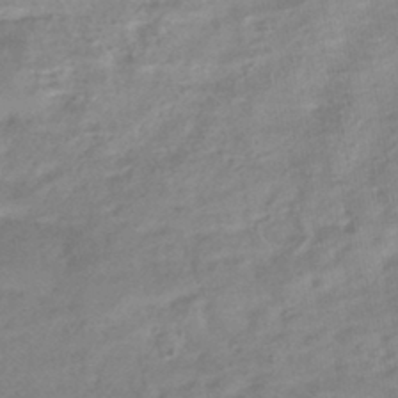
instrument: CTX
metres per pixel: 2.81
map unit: HNhu
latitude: -42.3873
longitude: 90.8975
